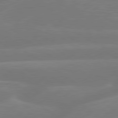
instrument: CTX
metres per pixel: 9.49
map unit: lApd
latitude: 79.6316
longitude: -148.7057
